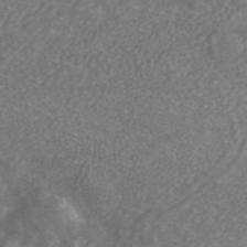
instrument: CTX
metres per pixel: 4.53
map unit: ANa
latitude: 43.7072
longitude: 25.1620
